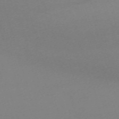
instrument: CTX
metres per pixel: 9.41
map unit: eHh
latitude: -62.1983
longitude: 51.1998
